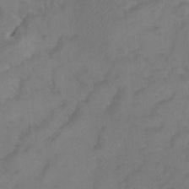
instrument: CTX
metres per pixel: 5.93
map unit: Htu
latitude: -7.2943
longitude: -66.9324
